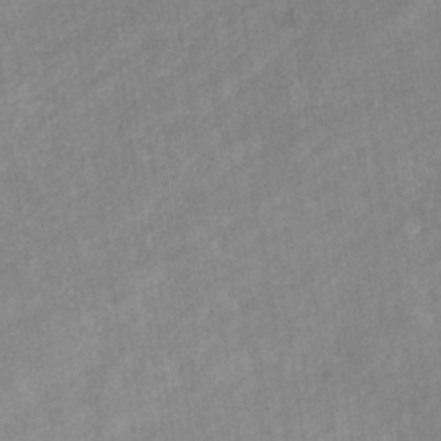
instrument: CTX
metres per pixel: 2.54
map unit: eHb
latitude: -31.9745
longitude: 71.5210
